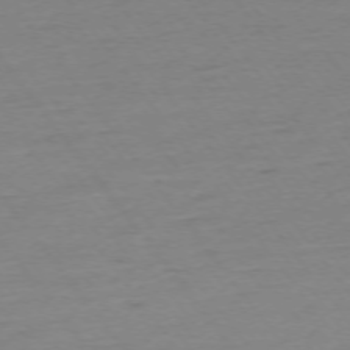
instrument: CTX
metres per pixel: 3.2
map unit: Ap
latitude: -74.8786
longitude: -83.2159
